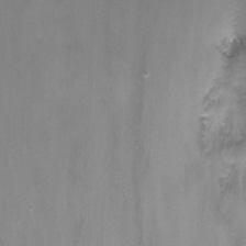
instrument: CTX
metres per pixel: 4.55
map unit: Nhu
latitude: -7.1809
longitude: -50.9135
